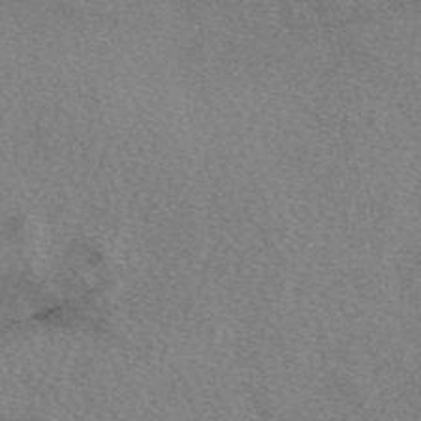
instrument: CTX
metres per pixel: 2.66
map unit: eAb
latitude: 48.6113
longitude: 113.5210
